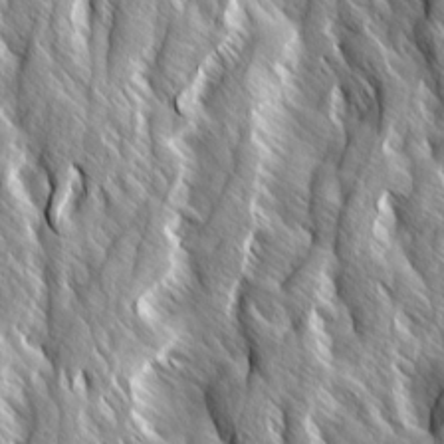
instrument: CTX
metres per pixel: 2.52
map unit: Ave
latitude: 14.5735
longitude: -133.7639
